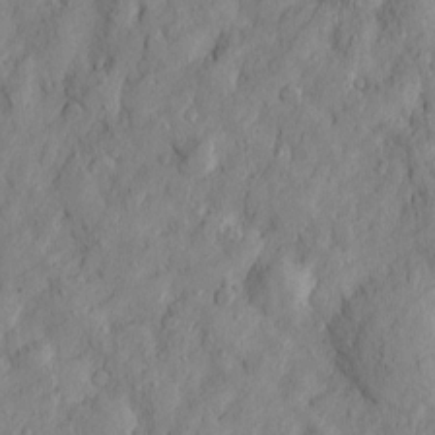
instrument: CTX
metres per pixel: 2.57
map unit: Htu
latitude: -3.6910
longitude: 158.7274
